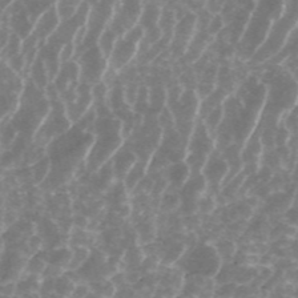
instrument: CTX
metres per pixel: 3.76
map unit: ANa
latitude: 45.2348
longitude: 29.6155
